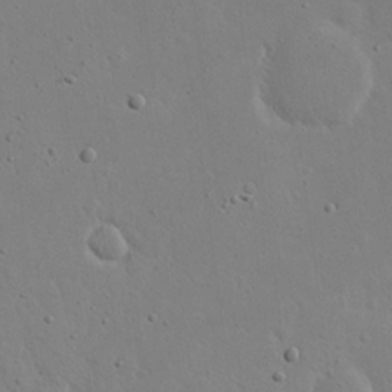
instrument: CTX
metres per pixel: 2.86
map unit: eHh
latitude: 19.5182
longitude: -71.6127
